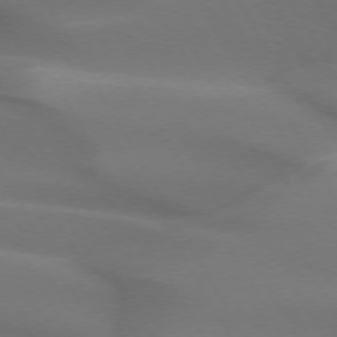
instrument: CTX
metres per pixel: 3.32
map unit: lApd
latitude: 73.0459
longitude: -49.7261
